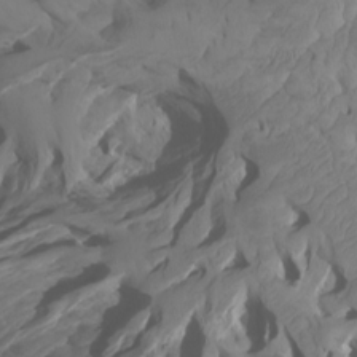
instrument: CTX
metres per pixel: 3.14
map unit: Htu
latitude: -7.7477
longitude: -64.4223
